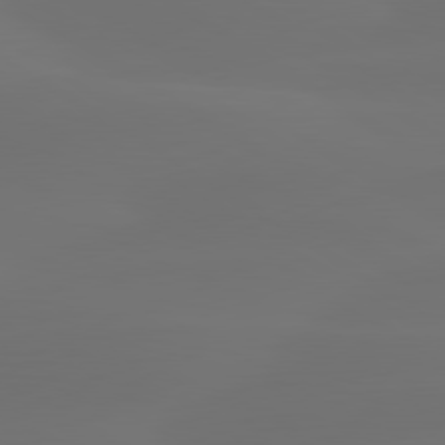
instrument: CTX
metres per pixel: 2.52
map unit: lApd
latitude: 80.2522
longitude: -84.6302
